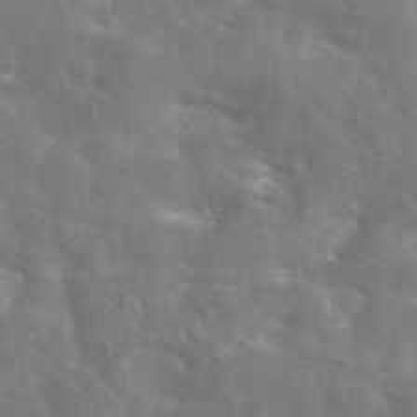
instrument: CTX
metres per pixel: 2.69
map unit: eAb
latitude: 45.2159
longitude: 125.6911
